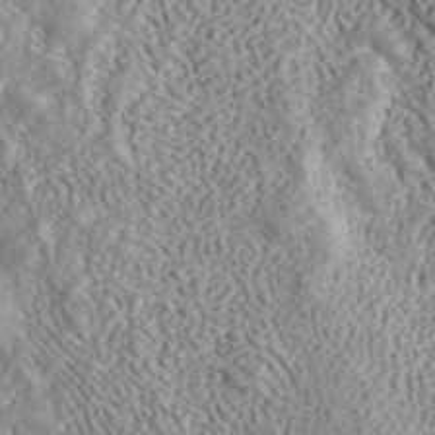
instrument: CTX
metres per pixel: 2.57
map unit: ANa
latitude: 44.2144
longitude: 46.2739
